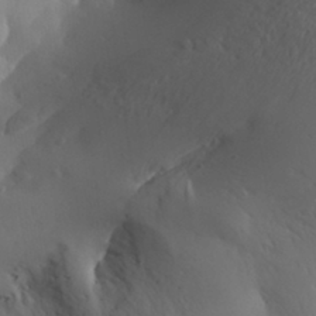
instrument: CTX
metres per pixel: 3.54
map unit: Aa
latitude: 30.5546
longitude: -143.3671
